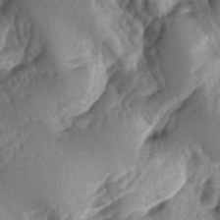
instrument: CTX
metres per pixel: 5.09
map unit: lAa
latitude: -5.8989
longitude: -126.5357
